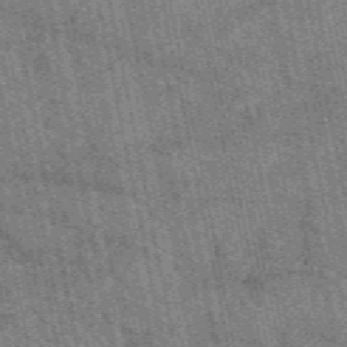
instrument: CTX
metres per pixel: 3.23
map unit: eAb
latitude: 50.6868
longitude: 114.8597
